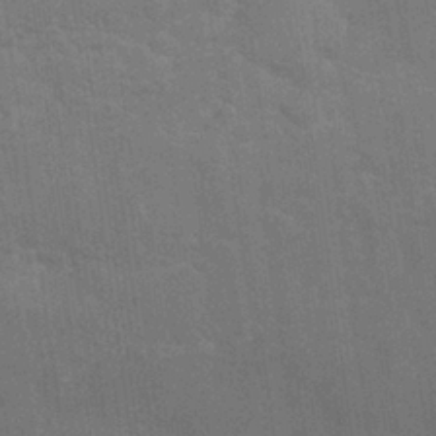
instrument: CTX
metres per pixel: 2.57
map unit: Nhu
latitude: 26.5357
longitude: -64.1011
